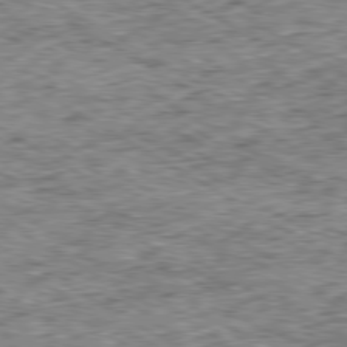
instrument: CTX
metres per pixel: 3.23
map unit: Ap
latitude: -80.3495
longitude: -50.7624
